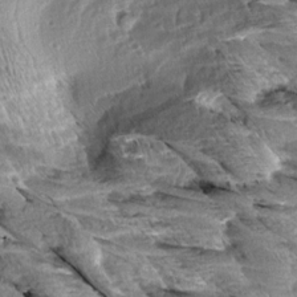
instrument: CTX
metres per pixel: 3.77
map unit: Aa
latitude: 8.0633
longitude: -132.7246
